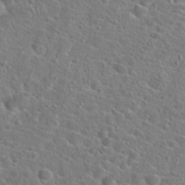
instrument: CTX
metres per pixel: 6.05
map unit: Hto
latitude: 23.0836
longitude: -45.0836
